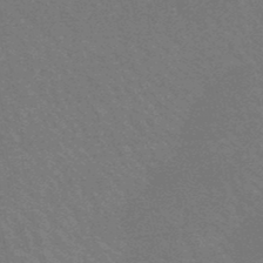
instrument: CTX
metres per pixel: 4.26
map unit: lHb
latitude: -48.2551
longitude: 82.5951
